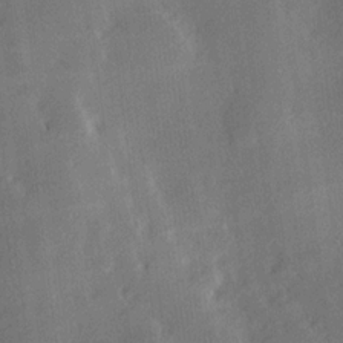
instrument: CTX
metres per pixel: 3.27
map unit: Hve
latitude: 18.3089
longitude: 150.4818
